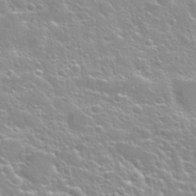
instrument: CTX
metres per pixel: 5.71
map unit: Nhu
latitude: 28.1767
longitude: -53.1970
